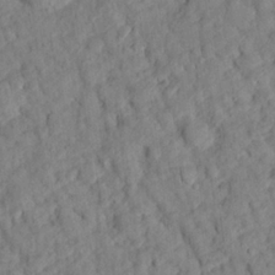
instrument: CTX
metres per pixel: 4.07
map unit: eHh
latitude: 24.8191
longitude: -79.8773
